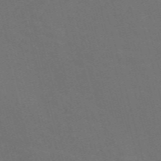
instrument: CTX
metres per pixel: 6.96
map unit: Nve
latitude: -57.7855
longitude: 52.1039
